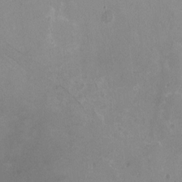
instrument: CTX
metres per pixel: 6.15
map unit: HNhu
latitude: -0.9920
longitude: -4.1956
